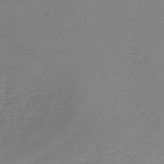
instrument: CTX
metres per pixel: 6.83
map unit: lHb
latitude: -44.6141
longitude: 61.2754
